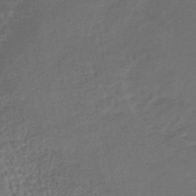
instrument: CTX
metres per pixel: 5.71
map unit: lHb
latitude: -43.8422
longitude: 67.6911
